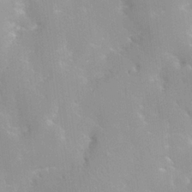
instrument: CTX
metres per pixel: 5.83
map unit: HNhu
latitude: 0.5545
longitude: -3.7638
